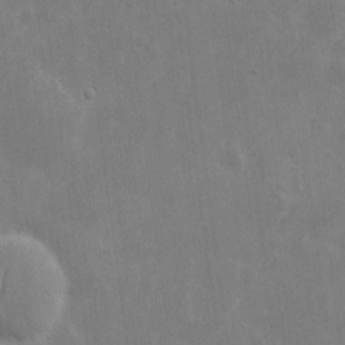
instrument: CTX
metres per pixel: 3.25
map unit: eHh
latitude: 8.6491
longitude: -72.7625
